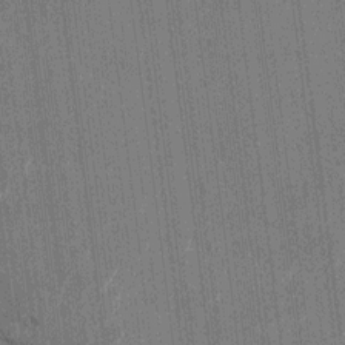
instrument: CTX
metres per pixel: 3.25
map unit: HNhu
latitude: 0.3278
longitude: -5.7827
